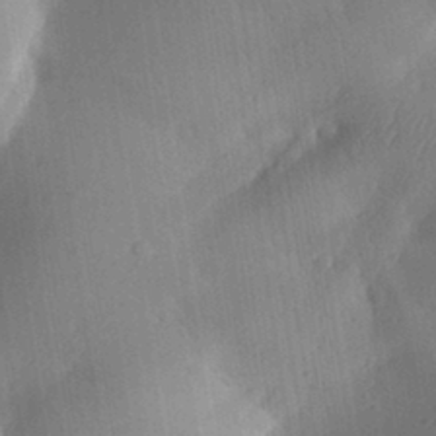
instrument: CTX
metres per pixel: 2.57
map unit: Aa
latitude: 29.3104
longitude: -145.1592
